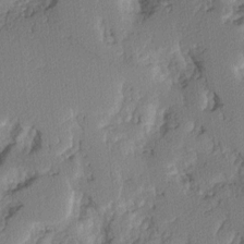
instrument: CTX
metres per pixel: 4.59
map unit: Hve
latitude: 2.9324
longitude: -121.4049
